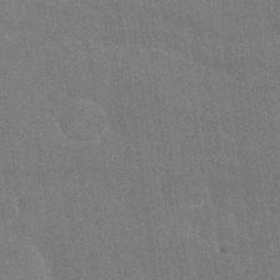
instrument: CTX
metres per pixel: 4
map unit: Nhu
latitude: 26.7246
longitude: -64.0255
